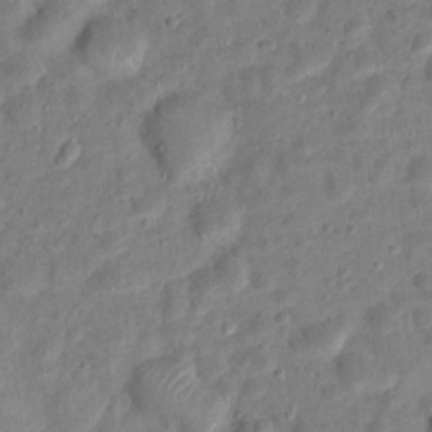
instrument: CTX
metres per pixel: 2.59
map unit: Hto
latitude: 15.0459
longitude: -38.7246
